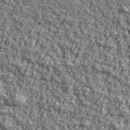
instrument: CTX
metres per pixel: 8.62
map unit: Ave
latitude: 42.8380
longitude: -111.3482
